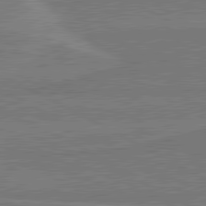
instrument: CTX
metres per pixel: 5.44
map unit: lApd
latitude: 80.8947
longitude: 168.3495
